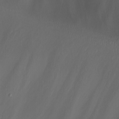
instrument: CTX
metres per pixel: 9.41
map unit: Nhu
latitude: -6.4629
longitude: -77.4048
